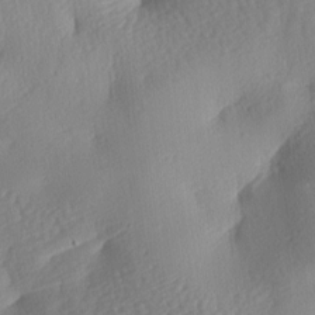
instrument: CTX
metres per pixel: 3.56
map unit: lAa
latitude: -8.2739
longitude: -128.1200
